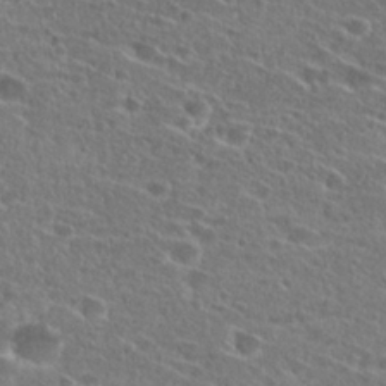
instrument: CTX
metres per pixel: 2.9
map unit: Hto
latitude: 26.7813
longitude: -46.3845
